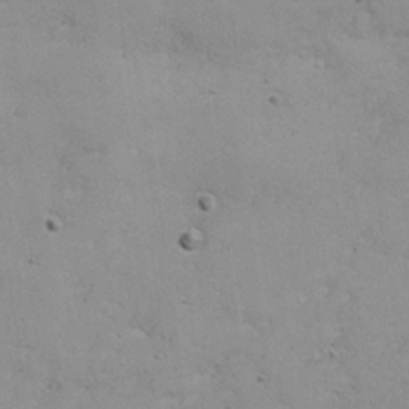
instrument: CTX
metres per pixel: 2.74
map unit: Nhu
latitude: 21.2348
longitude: -71.8016
